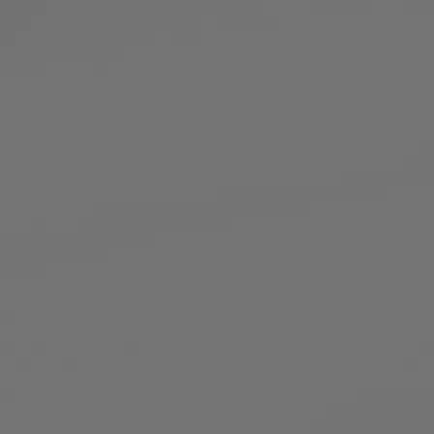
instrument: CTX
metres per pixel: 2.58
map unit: Hpe
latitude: 78.9514
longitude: 177.6911
